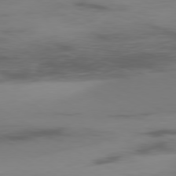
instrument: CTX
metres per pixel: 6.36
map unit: Ap
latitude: -80.0661
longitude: -62.9325
